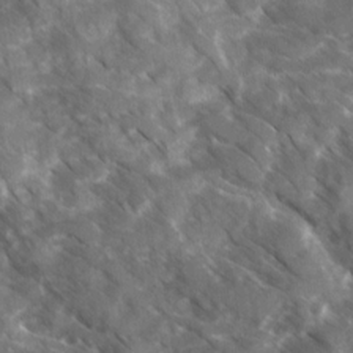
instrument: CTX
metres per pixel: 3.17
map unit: Ave
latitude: 17.3860
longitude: -130.9514
